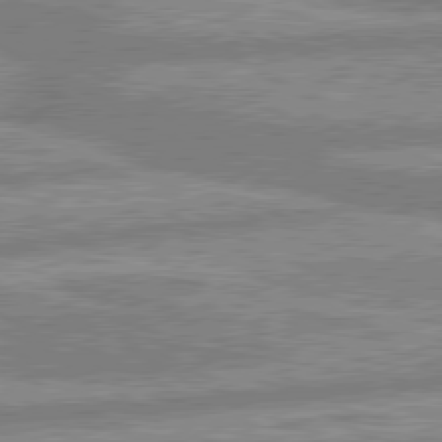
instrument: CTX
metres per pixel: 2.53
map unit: lApd
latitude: 80.2522
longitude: -167.1781
